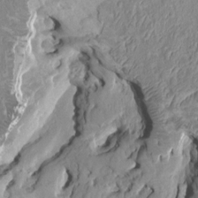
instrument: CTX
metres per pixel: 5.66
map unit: HNhu
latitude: 5.1781
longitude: -2.2333
